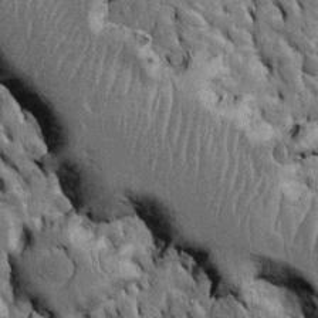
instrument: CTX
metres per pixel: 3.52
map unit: Htu
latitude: -4.7085
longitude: 156.9542
